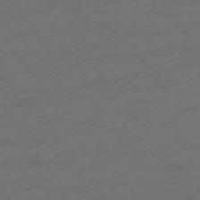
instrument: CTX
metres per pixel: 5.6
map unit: Ap
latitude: -74.2551
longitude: -75.1403
